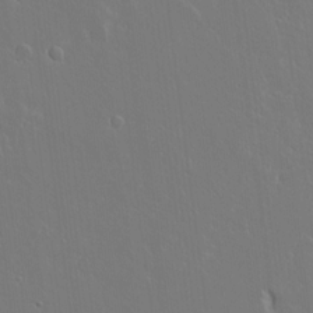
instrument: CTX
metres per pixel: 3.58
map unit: lAvf
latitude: 15.1593
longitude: -129.4048
